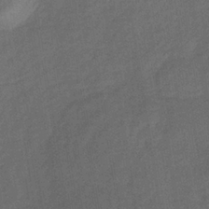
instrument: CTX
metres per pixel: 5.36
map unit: lHb
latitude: -34.2173
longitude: 65.8234
